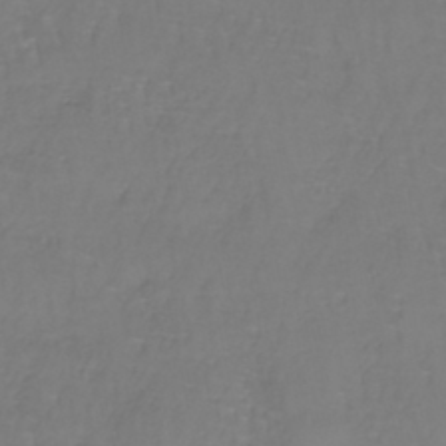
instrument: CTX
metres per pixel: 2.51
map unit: lHb
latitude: -37.7099
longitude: 61.8233
